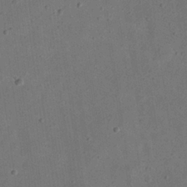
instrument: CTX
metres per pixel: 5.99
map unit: eHh
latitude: 24.0633
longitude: -68.9325
